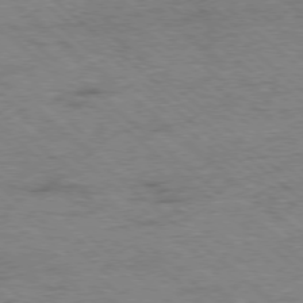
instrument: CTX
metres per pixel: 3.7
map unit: Ap
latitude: -78.2172
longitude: -50.2711
